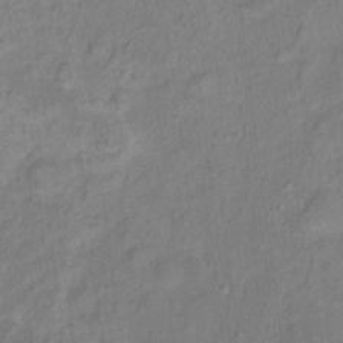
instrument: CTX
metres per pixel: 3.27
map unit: Ht
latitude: 11.3860
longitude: -40.0444
